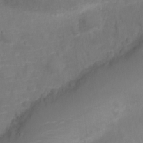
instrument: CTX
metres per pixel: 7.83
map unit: Nve
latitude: -21.6910
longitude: 106.5574
